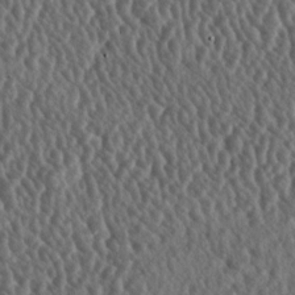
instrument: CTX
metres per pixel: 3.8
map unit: lAa
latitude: -5.7099
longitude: -125.0836
